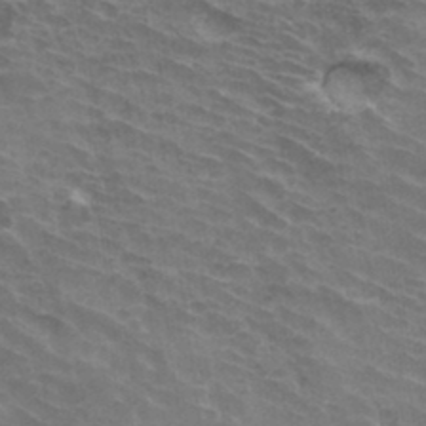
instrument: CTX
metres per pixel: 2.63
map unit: Hto
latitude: 33.4237
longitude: -42.7435
